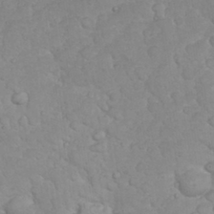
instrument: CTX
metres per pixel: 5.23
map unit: eHh
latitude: 32.1767
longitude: -60.1578
